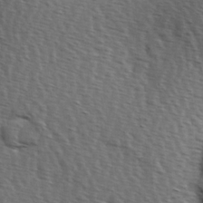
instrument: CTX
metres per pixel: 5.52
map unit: Hve
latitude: 2.3656
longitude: -123.2159
